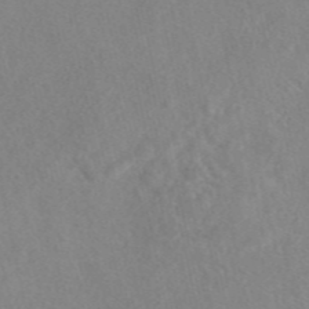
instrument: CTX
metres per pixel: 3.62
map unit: eAb
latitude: 47.3293
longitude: 112.8786
